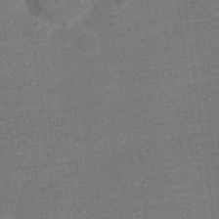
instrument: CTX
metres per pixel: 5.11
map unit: Nve
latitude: -20.9919
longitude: 103.6533
